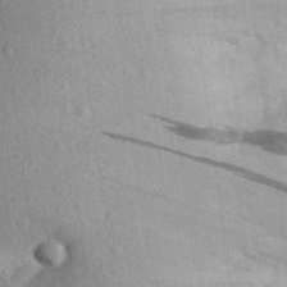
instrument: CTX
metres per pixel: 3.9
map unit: Aa
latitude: 29.8205
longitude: -136.9325
